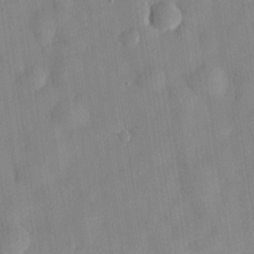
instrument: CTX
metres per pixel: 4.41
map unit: eHh
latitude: 29.2915
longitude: -74.7246
